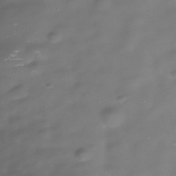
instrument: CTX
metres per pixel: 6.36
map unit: Nhe
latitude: -38.7841
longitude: -118.2144
